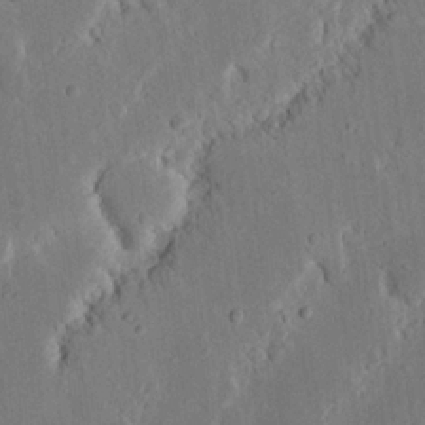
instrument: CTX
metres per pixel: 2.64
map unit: Nhu
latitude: 19.4804
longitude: -74.9325
